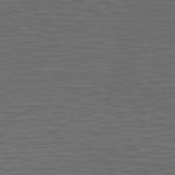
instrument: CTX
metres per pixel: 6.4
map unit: Hpe
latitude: 74.9892
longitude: -126.1578
